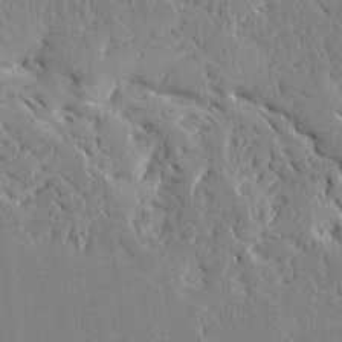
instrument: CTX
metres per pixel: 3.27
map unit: Ave
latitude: 16.0822
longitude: -139.7450
